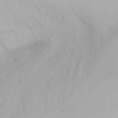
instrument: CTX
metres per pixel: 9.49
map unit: Nhu
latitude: -0.0661
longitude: -76.3089
